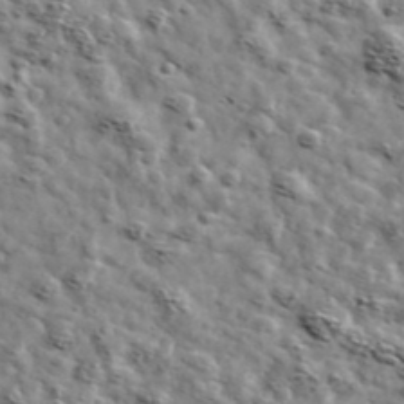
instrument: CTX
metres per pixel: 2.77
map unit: Ave
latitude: 42.7057
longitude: -107.5371
